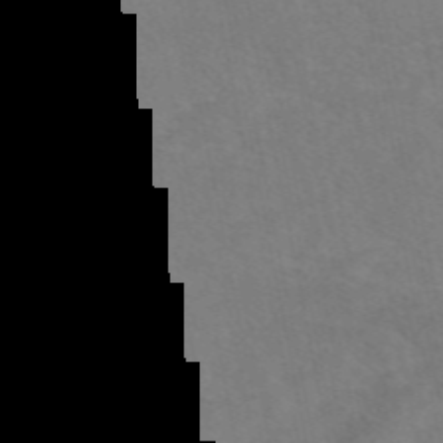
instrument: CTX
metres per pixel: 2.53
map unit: eAb
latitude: 49.0836
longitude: 120.5384
